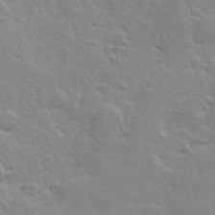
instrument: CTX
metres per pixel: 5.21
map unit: Hve
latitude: 24.1577
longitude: 144.8975
